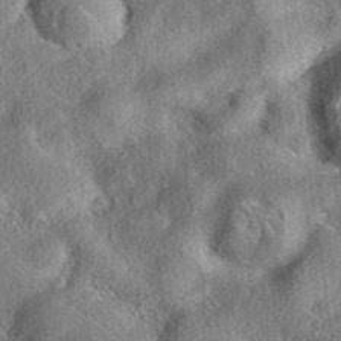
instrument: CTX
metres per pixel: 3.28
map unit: eAb
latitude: 37.3482
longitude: 112.1795
